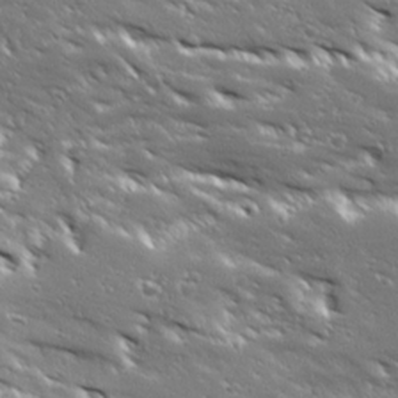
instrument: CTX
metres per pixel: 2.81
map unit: Ave
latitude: 18.9513
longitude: -137.0459
